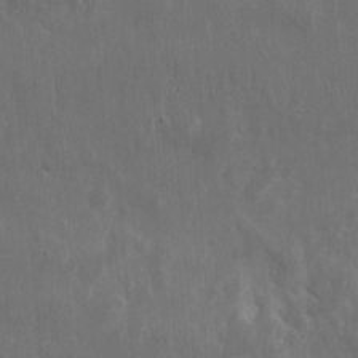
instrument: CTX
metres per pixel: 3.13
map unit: eHh
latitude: 10.5735
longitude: -72.7625
